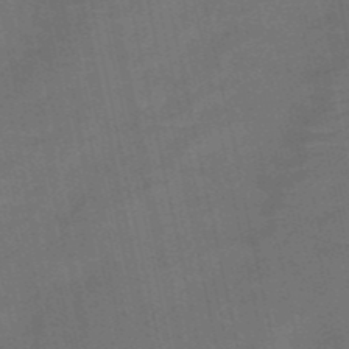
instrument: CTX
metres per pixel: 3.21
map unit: HNb
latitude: -51.8611
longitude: -47.2537
